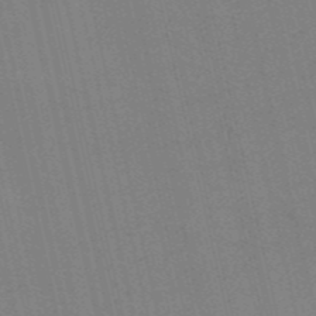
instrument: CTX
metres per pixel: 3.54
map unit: HNb
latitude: -54.7463
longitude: -41.2348
